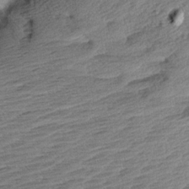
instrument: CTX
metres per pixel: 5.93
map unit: Aa
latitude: 8.3090
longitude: -139.9528
